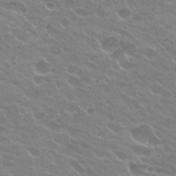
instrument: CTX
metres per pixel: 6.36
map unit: Hto
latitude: 24.8757
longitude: -36.9325
